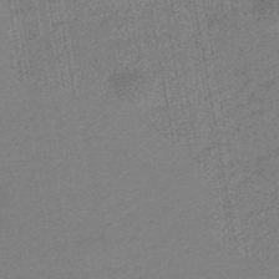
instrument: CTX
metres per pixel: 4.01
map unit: eHb
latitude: -45.8989
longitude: 88.5762
